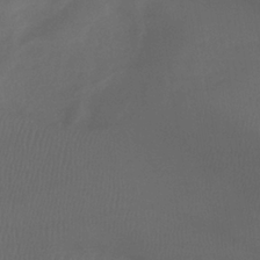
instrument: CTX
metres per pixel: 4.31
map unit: lHb
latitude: -35.1431
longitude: 67.4265
